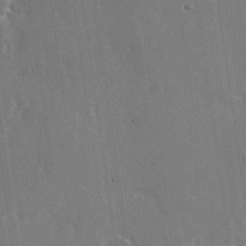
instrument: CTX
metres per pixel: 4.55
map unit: Nhu
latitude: -28.6141
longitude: -80.4034
